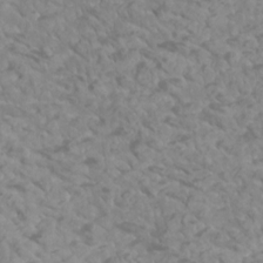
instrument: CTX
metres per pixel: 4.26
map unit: Htu
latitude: 2.6490
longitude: -21.1970
